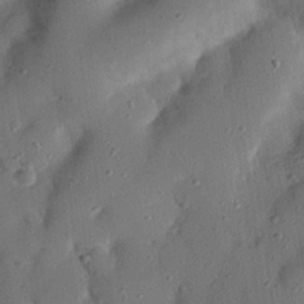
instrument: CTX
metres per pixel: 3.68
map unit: Nhu
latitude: 25.5560
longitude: -72.8758
